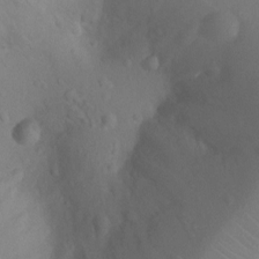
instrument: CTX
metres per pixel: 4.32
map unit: Ht
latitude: -9.4643
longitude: -23.4426
